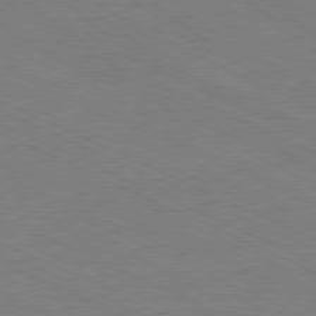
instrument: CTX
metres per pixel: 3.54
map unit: Ap
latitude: -80.7274
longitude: -75.8017
